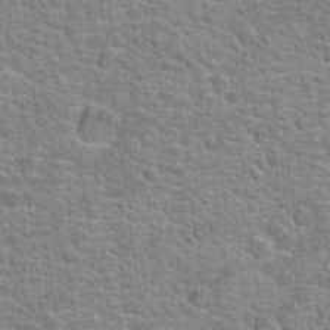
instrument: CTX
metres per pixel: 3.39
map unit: Hto
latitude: 22.8947
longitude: -46.8569
